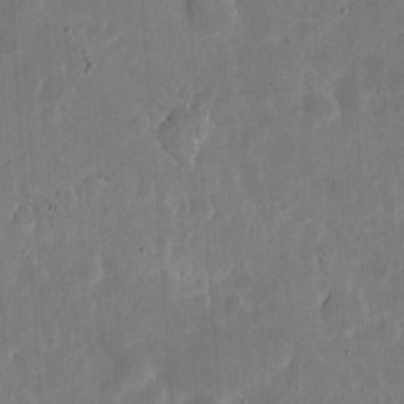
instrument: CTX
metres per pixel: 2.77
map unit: eHh
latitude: 5.3859
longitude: -70.5735
